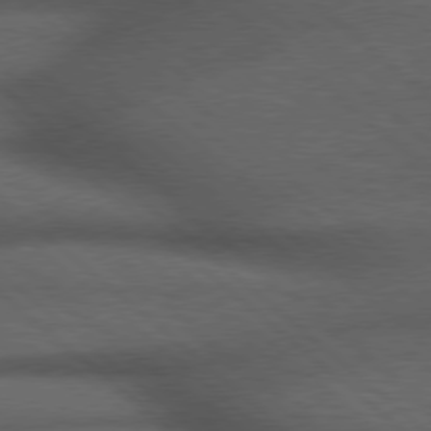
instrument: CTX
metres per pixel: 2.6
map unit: Hpe
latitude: 77.4426
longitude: -150.7246
